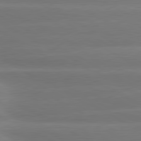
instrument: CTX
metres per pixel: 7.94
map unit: lApd
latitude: 80.8002
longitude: -135.1592
